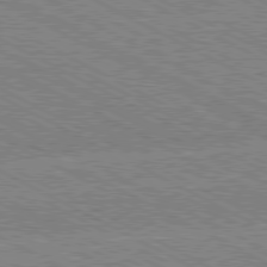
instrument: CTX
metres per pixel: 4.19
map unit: Hpe
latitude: -81.4455
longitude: 20.3117
